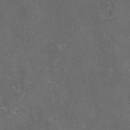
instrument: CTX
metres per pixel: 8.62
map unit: eAb
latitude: 46.1011
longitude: 108.8030
